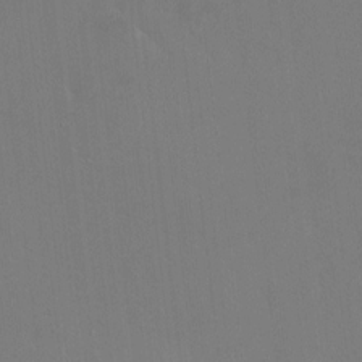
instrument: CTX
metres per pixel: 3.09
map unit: HNhu
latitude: 5.7072
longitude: 4.1983
